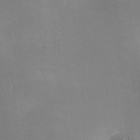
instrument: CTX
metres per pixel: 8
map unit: lAa
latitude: 1.2159
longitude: -117.0081
